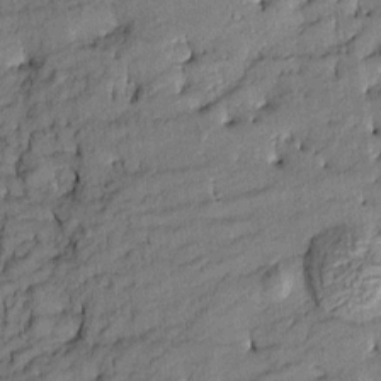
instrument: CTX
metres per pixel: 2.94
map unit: Htu
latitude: -8.7463
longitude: 177.0675
